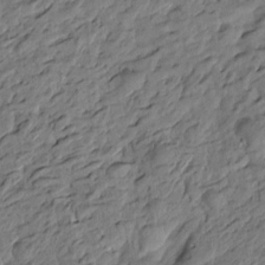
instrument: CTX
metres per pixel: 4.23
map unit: Htu
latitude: -2.4628
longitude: -178.9892
